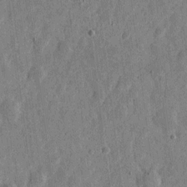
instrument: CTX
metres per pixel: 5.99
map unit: eHh
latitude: 6.1956
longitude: -72.1389
